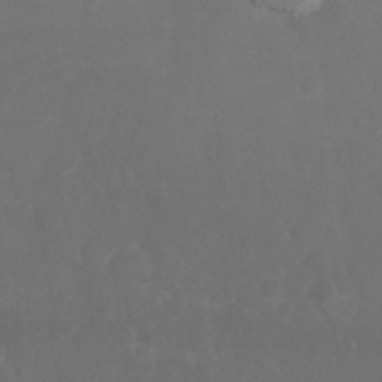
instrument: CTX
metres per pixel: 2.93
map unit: Nhu
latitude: 27.3104
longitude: -64.6679
